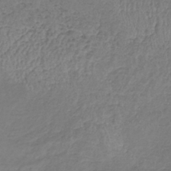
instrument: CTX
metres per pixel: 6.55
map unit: lHb
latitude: -38.9353
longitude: 73.3509
